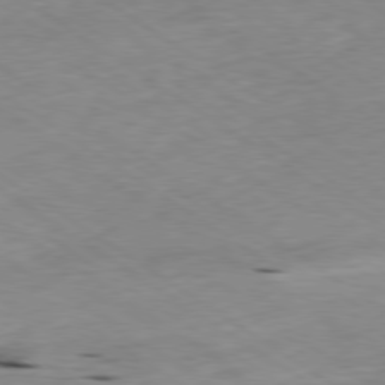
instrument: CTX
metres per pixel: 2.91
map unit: Ap
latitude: -79.8611
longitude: -101.4993
